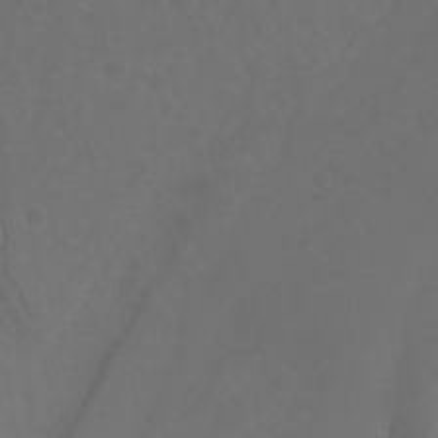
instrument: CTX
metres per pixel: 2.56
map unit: Nhu
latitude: -13.5588
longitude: -70.8569
